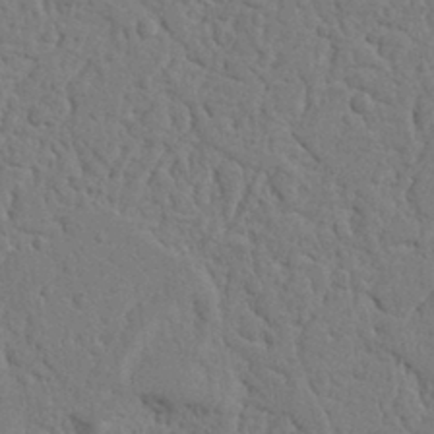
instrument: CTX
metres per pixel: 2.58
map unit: Nhu
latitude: 15.7639
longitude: -75.6127
